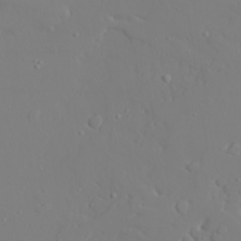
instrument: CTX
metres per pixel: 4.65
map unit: lAvf
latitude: 27.8395
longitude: -107.8394
